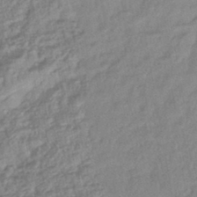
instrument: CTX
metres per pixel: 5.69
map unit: lHb
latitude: -44.4062
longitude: 80.1417
